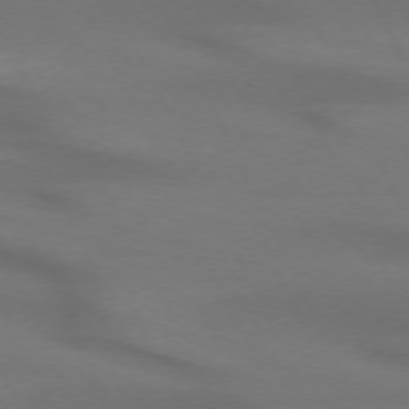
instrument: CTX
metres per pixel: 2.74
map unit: lApd
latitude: 72.6680
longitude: -48.9325
